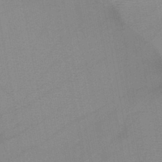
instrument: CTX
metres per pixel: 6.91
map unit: HNb
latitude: -45.6722
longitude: -40.4223
